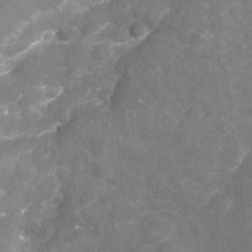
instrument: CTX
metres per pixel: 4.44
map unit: Nhu
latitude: -18.3117
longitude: -57.0080
